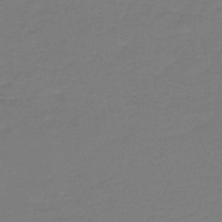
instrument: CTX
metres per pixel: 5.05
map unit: HNb
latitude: -46.4818
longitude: 52.8219
